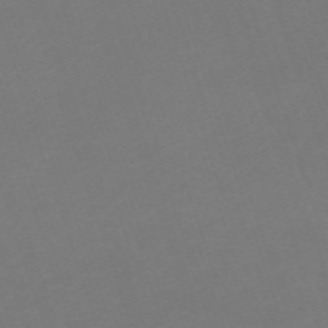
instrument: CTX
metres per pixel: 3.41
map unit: eHh
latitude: -63.5966
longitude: 49.6344
